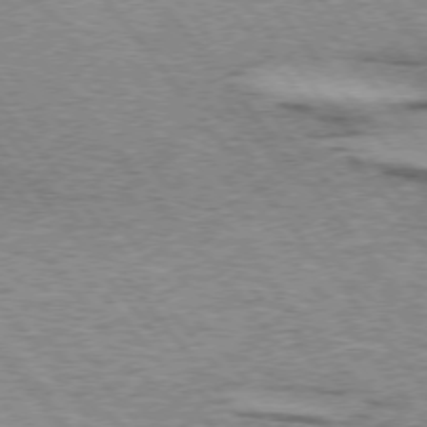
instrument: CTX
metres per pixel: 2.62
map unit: lApd
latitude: 73.9528
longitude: -77.0836
